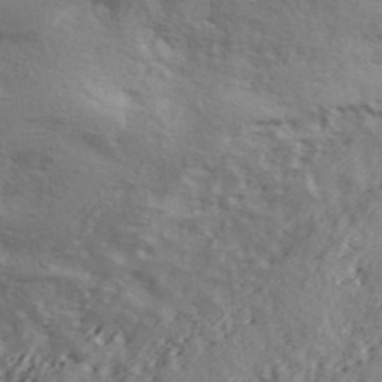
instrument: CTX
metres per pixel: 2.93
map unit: ANa
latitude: 41.5560
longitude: 50.4062
